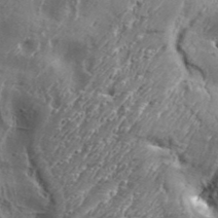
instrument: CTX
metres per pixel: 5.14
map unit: Aa
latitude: 34.3278
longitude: -135.3292
